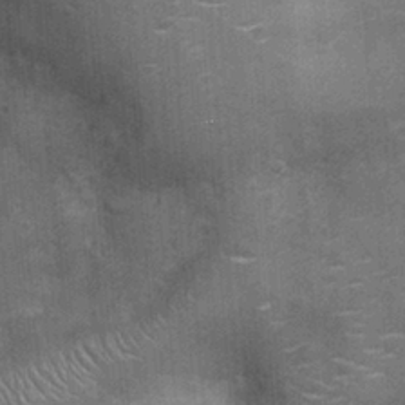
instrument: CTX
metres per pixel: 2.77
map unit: Ht
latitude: -3.9178
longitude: -15.4049
